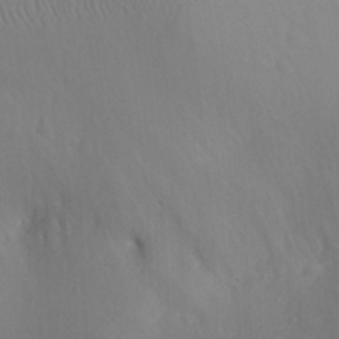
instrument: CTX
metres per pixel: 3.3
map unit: Aa
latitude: 30.2712
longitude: -141.4048
